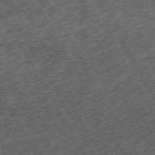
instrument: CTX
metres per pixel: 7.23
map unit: Hpe
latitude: -70.9164
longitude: 16.9542
